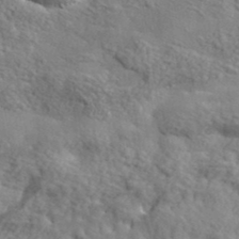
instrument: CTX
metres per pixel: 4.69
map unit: lHvf
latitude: 37.7072
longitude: -87.4993
